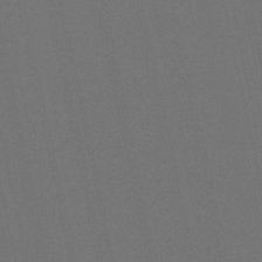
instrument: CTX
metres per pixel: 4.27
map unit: lHb
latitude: -51.1998
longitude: 80.5952
